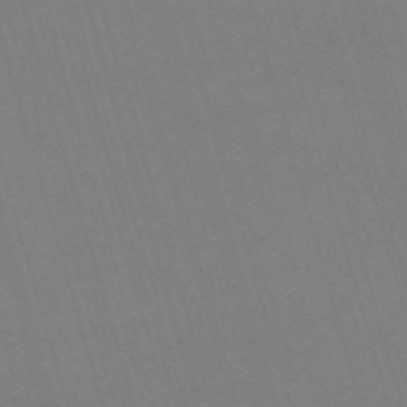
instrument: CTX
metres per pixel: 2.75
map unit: Nve
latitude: -59.2753
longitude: 61.0486
